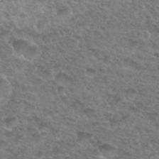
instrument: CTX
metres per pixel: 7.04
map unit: Hto
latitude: 32.9892
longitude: -49.1781
